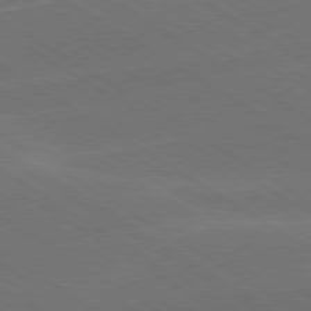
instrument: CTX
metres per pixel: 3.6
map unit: lApd
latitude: 78.7624
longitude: -51.8016
